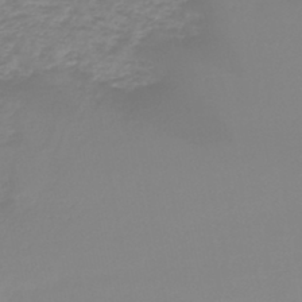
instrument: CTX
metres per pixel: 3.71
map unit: lHb
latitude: -44.3495
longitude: 62.3495
